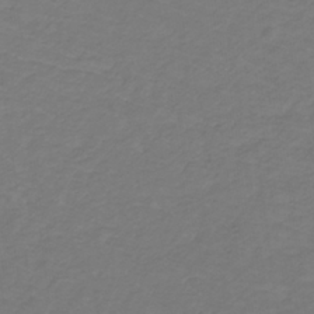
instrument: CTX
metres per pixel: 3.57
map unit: lHb
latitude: -31.3509
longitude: 64.9164
